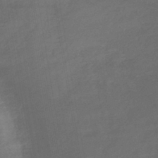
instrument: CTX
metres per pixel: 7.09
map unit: lHb
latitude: -40.4629
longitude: 72.7652
